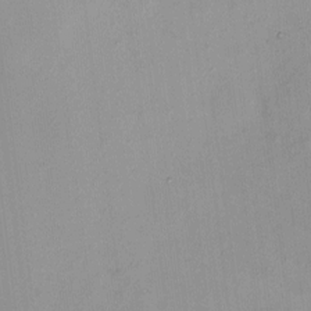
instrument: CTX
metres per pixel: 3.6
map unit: HNhu
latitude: 5.4804
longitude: 9.6533
